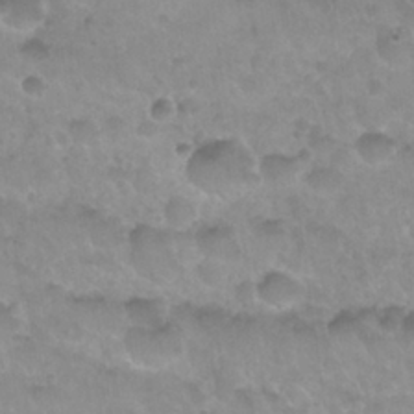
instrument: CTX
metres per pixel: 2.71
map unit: Nhu
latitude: 27.4993
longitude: -53.5371
